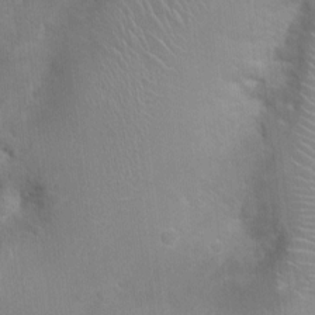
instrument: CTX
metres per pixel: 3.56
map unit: Nhu
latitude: 0.8380
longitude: -16.7246
